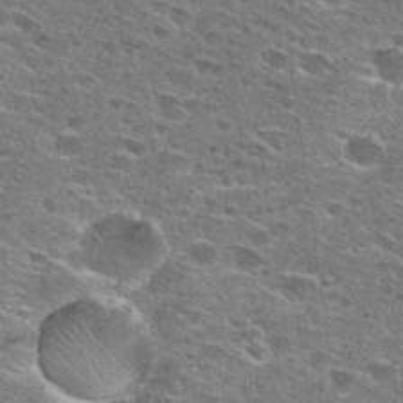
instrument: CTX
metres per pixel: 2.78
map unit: Hto
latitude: 27.3860
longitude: -47.3671
